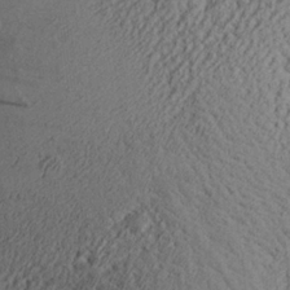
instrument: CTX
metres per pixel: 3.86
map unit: Aa
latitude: 26.9703
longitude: -134.8758
